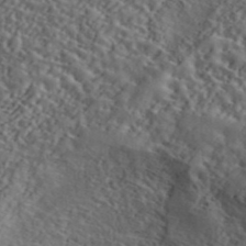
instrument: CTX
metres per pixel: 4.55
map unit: ANa
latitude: 43.0836
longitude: 48.9731
